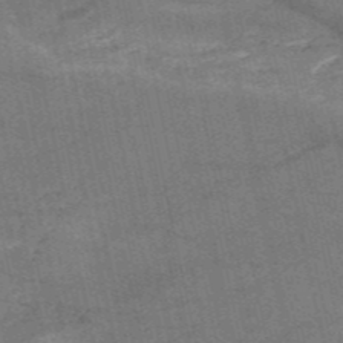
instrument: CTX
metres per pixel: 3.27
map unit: HNb
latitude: -53.5399
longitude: -46.3845
